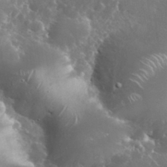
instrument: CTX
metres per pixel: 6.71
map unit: eHh
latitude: 34.8758
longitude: -61.2726
